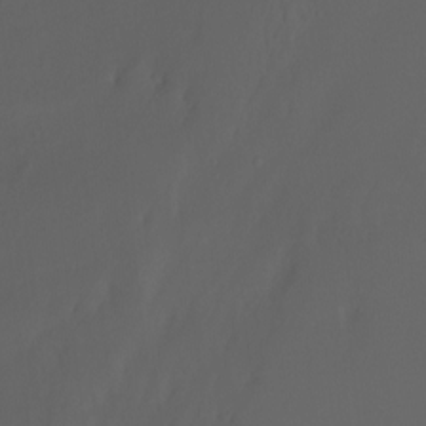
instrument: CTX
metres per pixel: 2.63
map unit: Nhu
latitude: -7.9178
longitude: -80.6868
